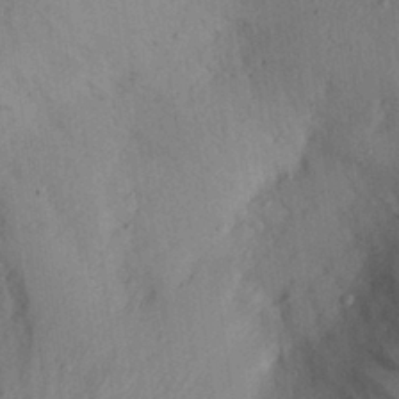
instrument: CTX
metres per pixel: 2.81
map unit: Aa
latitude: 29.2726
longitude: -145.6883
